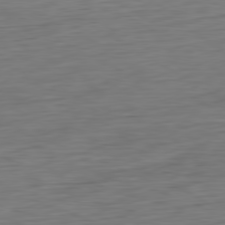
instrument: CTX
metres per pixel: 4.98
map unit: Ap
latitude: -80.6141
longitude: -68.1956
